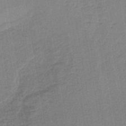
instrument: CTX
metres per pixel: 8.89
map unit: lHb
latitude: -40.3873
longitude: 60.5763
